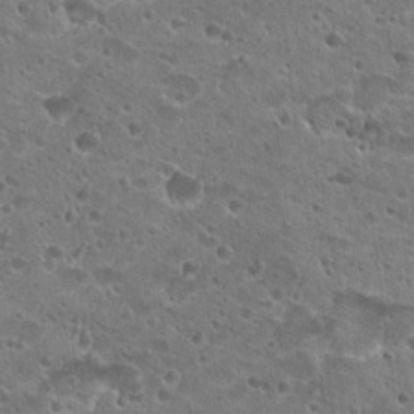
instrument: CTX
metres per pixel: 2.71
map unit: Hto
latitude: 22.8191
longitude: -42.7246
